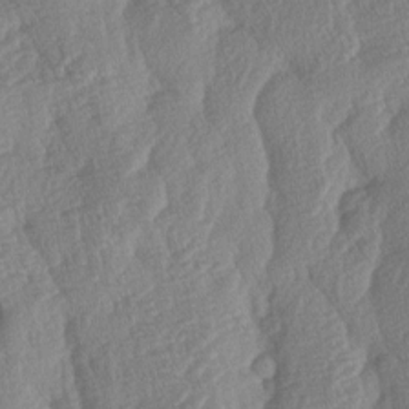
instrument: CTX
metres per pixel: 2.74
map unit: lAa
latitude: -5.3887
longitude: -130.0822
